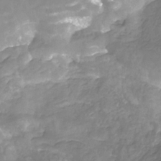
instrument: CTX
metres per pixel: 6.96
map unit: HNhu
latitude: -29.3888
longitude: 67.0864
